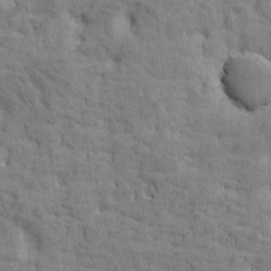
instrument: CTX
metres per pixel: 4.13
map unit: Htu
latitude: -2.8974
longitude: 175.1809
